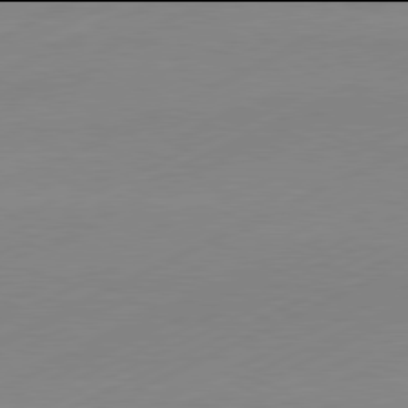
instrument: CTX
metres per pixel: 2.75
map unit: Hpe
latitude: -82.0094
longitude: 12.4818
